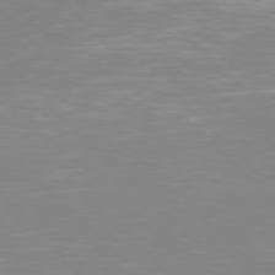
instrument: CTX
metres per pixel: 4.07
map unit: Hpe
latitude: 77.2915
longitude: -175.3293
